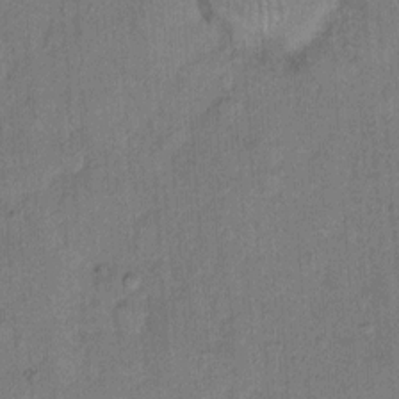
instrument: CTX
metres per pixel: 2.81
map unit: Hto
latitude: 9.8017
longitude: -61.5938
